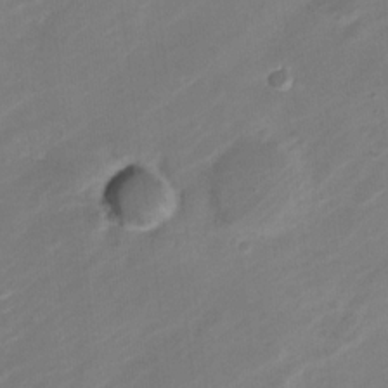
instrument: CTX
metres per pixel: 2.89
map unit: Nve
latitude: -21.0486
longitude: 107.2754
